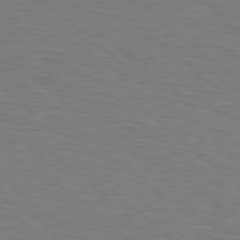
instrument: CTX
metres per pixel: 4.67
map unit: Hpe
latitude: 78.6113
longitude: -176.0822
